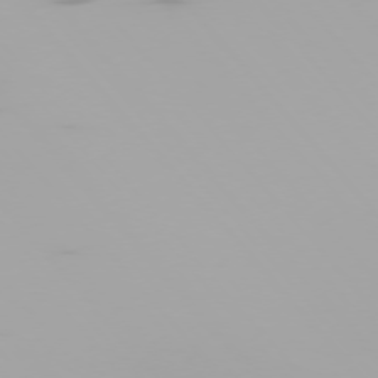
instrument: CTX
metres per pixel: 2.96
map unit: Ap
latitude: -76.7085
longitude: -74.2712
